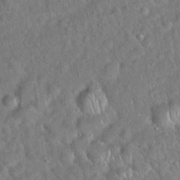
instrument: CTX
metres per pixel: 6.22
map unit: Hto
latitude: 19.1025
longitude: -52.8002
